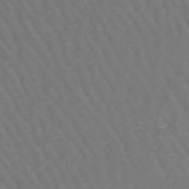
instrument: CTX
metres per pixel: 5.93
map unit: lHb
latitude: -46.2172
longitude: 76.5763
